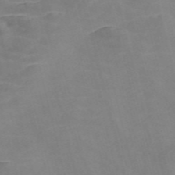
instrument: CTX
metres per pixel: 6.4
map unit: Nve
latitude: -56.9730
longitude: 52.7274
